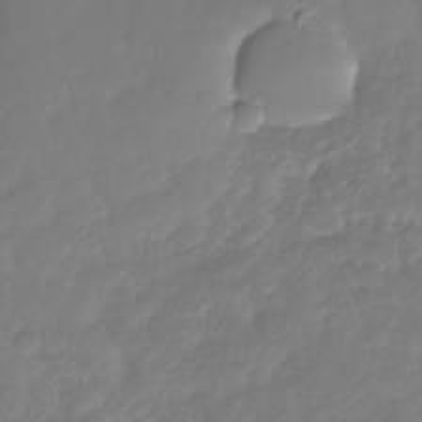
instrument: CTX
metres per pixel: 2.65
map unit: Nhu
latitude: -30.7085
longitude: -59.3671
